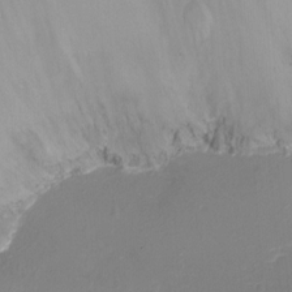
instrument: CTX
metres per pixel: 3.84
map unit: Ht
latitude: -18.1039
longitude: -44.1766
